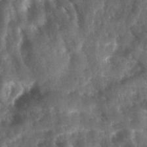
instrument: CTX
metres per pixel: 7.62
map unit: Ave
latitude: 17.7261
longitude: -131.4049
